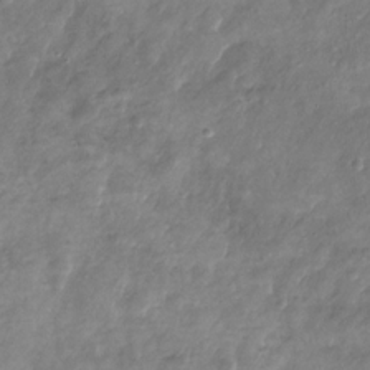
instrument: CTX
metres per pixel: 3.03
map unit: Nhu
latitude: -28.0283
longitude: -71.0647
